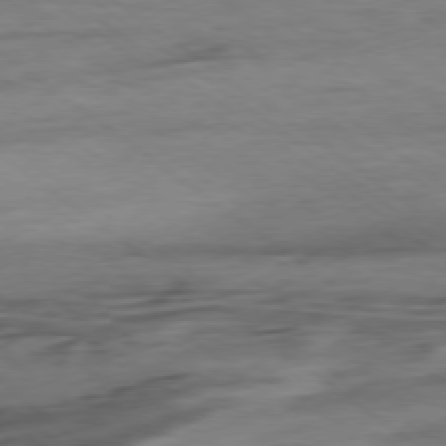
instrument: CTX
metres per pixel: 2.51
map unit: Hpe
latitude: -78.8030
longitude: -17.9150
